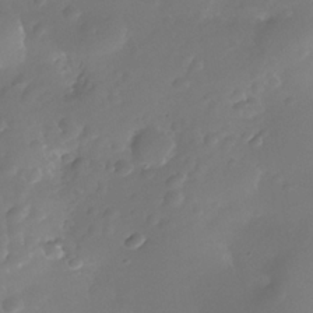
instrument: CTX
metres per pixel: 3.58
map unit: Nhe
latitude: -36.4629
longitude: -130.7247
